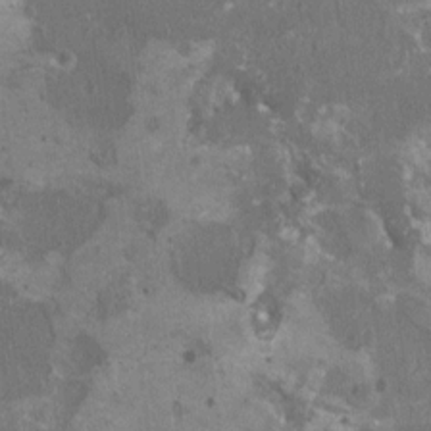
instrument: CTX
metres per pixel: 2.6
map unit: HNhu
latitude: 0.9135
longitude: 1.0487
